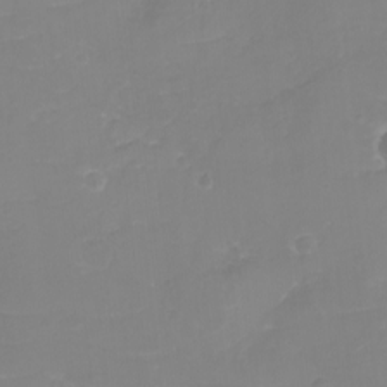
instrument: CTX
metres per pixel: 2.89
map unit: eHh
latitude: -3.7666
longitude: -76.2522
